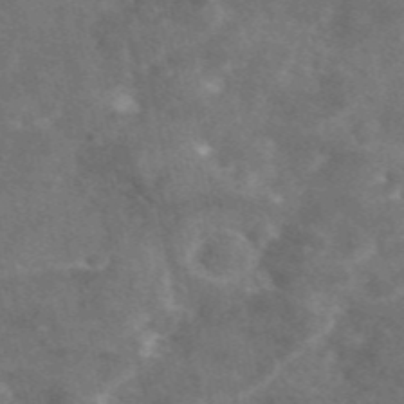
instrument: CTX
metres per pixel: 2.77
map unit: eAb
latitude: 46.9703
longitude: 119.6911
